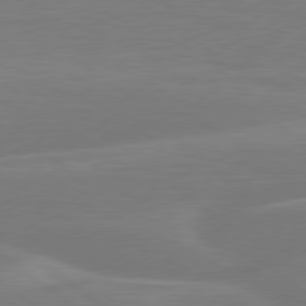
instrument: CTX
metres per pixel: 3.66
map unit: lApd
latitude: 79.4805
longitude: -141.5182
